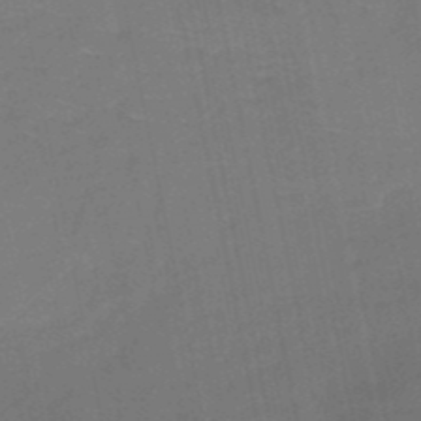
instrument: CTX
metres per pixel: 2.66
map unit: HNb
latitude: -51.1053
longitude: -42.5546
